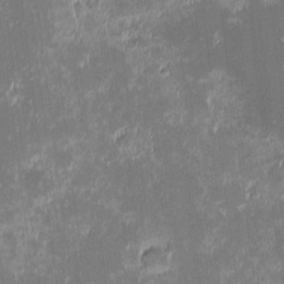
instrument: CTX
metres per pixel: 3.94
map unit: eHh
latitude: -2.1605
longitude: -85.5938
